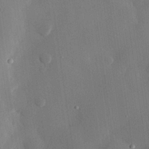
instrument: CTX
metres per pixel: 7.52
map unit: eHh
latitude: 28.4412
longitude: -79.2915
